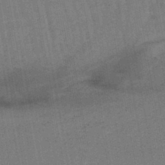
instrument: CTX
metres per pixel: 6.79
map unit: lHb
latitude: -43.1242
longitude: 62.9730
